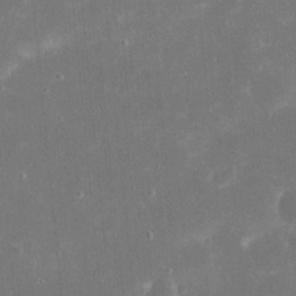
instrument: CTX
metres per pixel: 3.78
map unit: eHh
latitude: 20.8191
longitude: -67.9717
